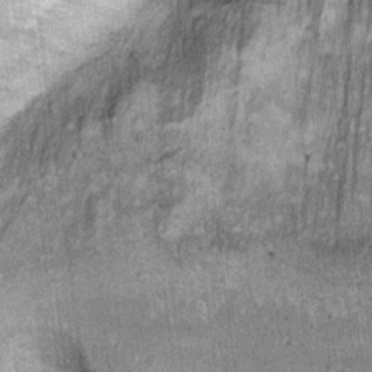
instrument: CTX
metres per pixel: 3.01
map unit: Ht
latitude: 10.1578
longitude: -38.1200
